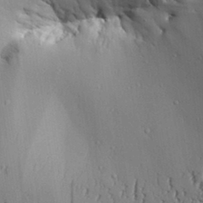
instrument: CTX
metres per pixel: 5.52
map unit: Aa
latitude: 31.4427
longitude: -138.0444
